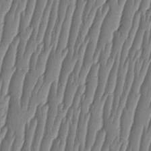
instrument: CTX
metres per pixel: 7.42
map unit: HNhu
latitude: -3.0864
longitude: 13.9367
